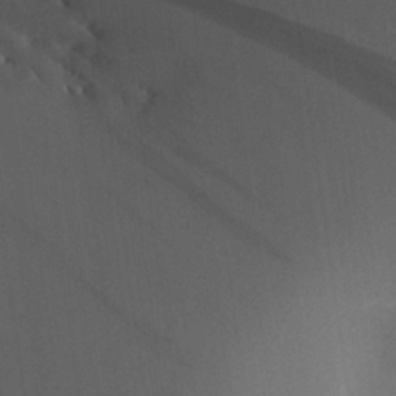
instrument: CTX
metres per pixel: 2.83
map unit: Aa
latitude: 22.5924
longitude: -147.0837
